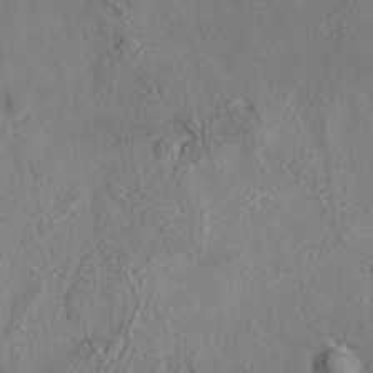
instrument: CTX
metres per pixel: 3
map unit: eAb
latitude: 35.4804
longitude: 111.8989
